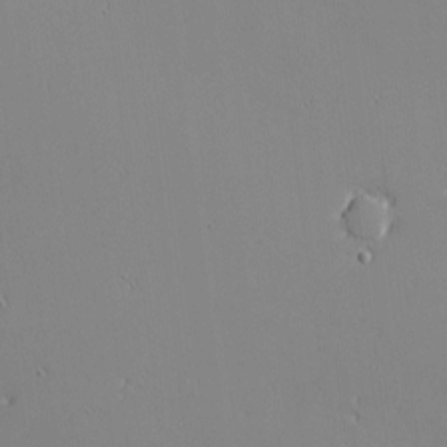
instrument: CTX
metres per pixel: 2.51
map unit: eHh
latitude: -3.0675
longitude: -80.8569
